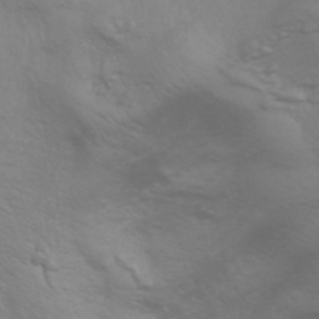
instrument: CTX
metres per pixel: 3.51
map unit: HNhu
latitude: -43.3509
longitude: 90.2551
